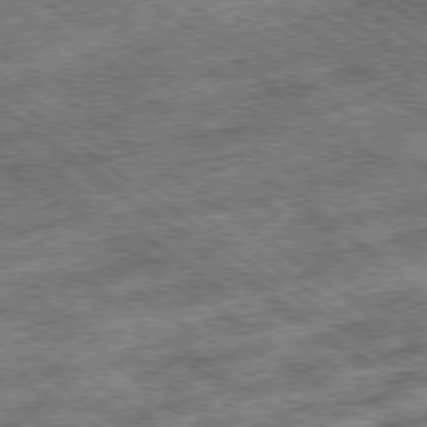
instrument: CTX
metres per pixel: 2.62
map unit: Ap
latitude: -79.5588
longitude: -51.1592
